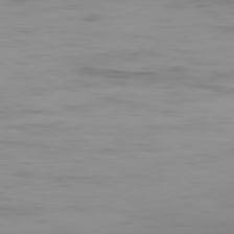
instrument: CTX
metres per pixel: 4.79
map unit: Hpe
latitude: -80.5007
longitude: 17.9745
